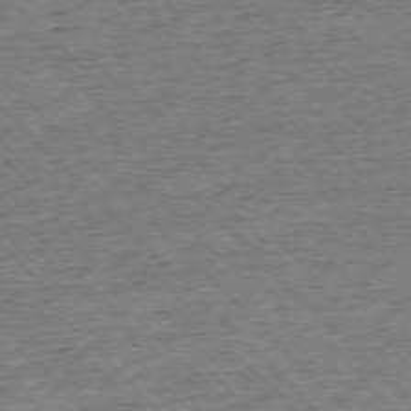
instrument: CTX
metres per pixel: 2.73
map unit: Ap
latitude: -75.8423
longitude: -91.5371
